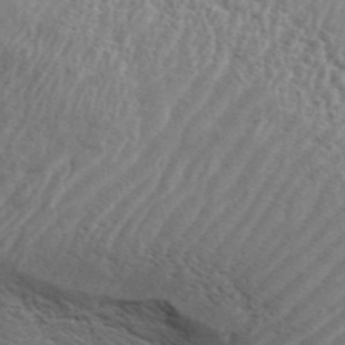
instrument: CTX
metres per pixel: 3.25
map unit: ANa
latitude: 42.8569
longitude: 53.6344
